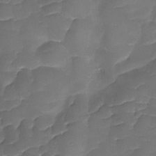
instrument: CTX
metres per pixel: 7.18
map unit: Ave
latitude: -9.4454
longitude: -122.7246
